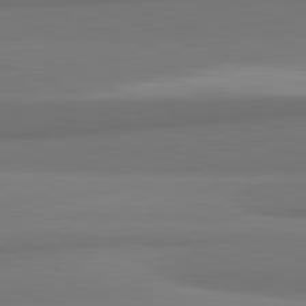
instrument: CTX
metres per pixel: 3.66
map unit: lApd
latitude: 82.1388
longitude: 170.7274
